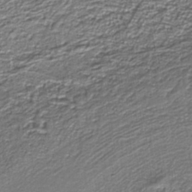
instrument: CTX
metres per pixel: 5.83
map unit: HNb
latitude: -39.8611
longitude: 51.1998
